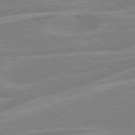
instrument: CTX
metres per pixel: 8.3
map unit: lApd
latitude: 79.2915
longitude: -122.3656
